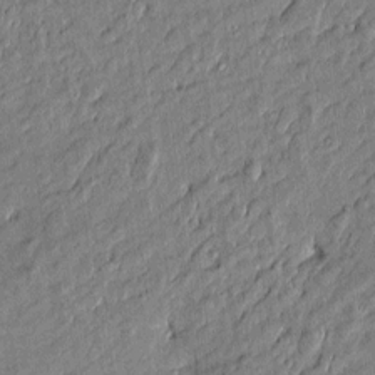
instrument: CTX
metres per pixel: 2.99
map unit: Htu
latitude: -6.8408
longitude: 177.4643
